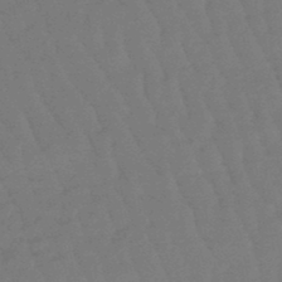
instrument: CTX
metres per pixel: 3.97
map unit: eHb
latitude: -47.1053
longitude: 82.1984
